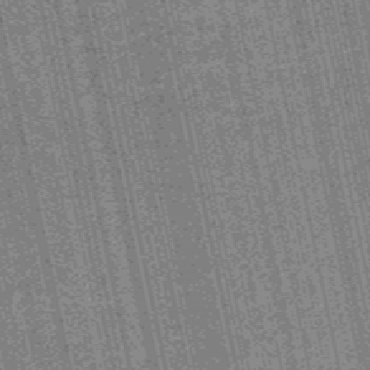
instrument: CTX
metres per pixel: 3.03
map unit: HNb
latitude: -51.5210
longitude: -49.8394
